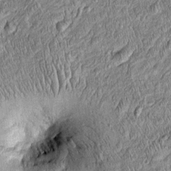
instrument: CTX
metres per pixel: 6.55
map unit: Htu
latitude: -4.5573
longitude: 157.5210
